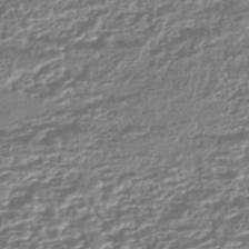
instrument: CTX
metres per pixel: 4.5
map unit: HNhu
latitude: -44.2362
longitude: 98.2172
